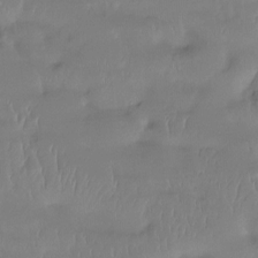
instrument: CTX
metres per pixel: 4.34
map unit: Htu
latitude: -14.8408
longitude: -46.4223
